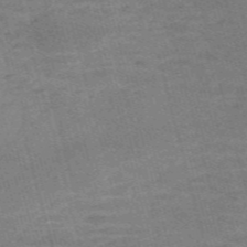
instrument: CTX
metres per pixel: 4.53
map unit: Nve
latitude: -59.2375
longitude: 64.7652
